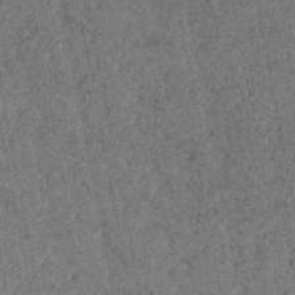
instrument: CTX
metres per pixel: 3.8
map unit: lHb
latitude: -46.1228
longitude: 68.6707
